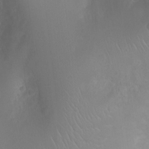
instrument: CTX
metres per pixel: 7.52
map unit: Ht
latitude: -3.1620
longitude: -16.7624
